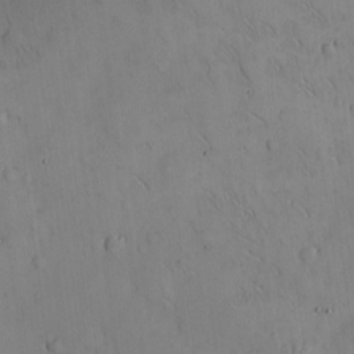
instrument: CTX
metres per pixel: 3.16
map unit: eHh
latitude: -8.9919
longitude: -66.2333
